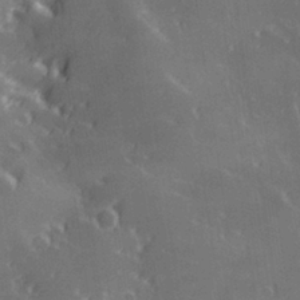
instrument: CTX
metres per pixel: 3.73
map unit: Hve
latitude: 28.4601
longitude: 145.5777
